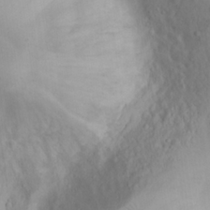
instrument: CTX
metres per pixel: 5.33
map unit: eHh
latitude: 22.7624
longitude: -59.6127
